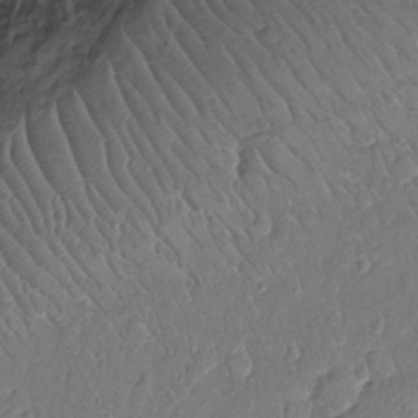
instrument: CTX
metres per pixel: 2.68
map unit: Nhu
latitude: -12.7085
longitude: -23.2159
